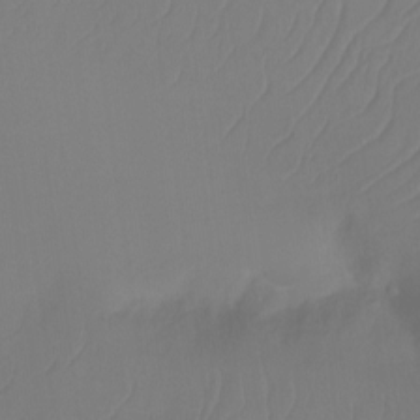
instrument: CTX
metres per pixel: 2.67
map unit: Ht
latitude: -14.3873
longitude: -49.7639
